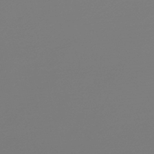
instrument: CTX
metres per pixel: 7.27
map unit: lHb
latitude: -45.8422
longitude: 59.4454
